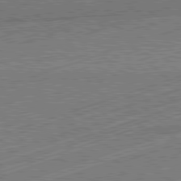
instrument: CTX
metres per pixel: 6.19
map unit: Hpe
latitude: -82.2928
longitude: 19.1809
